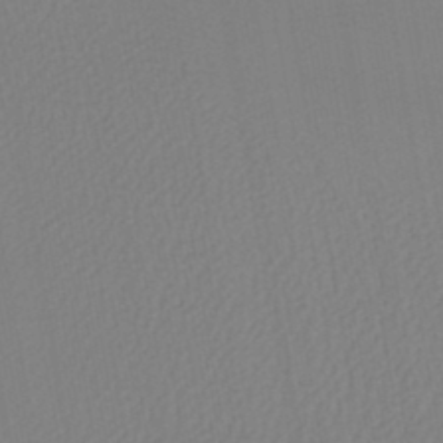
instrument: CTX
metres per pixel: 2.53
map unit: lHb
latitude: -45.7289
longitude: 74.5763
